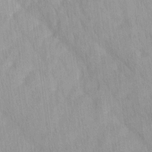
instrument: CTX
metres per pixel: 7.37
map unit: Ave
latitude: 12.1956
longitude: -106.6490
